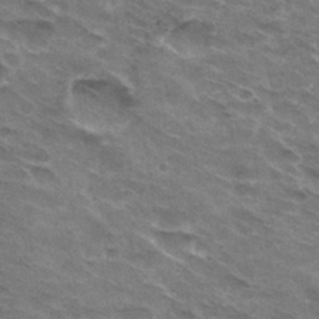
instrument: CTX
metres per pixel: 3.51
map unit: Hto
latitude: 32.2523
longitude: -44.9702
